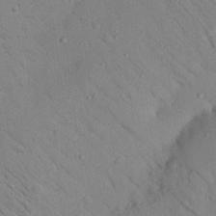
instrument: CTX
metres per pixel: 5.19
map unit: Nhu
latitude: 23.5938
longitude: -74.8380
